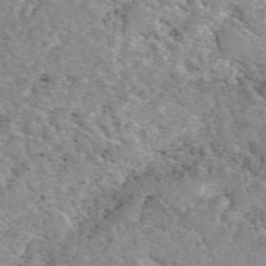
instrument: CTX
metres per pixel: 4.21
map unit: eAb
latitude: 50.0822
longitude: 112.1606
